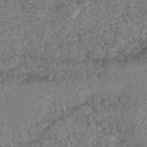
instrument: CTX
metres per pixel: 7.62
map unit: eAb
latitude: 48.4412
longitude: 105.1431
